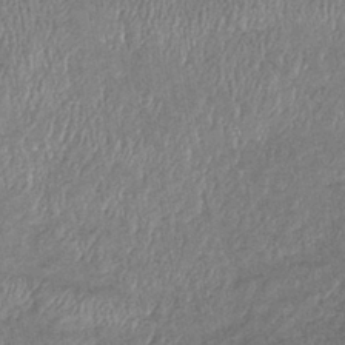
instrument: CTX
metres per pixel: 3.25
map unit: eHb
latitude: -39.1053
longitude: 76.3117
